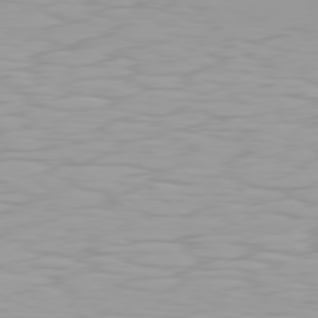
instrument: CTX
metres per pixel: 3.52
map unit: Hpe
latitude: 77.5371
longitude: -141.0080
